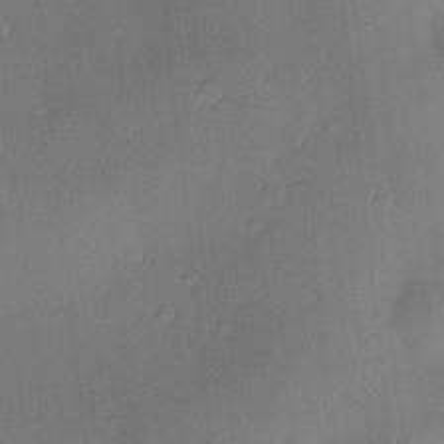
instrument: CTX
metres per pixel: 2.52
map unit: Hve
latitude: -10.2551
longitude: 175.4643
